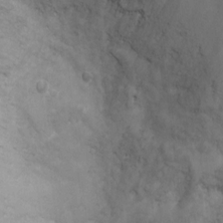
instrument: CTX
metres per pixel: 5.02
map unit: Ht
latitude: 3.5182
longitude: -29.0647
